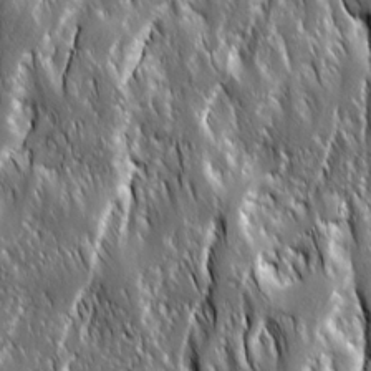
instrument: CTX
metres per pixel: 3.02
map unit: Ave
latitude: 15.3671
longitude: -133.7261
